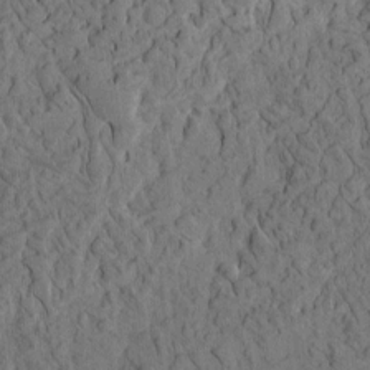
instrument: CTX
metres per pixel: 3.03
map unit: eHh
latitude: -1.7667
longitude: 17.3888
